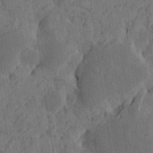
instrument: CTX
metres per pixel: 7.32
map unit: Htu
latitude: -5.1242
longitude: -177.5371
